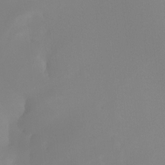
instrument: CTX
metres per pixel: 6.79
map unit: Ht
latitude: -13.6533
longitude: -50.5734
